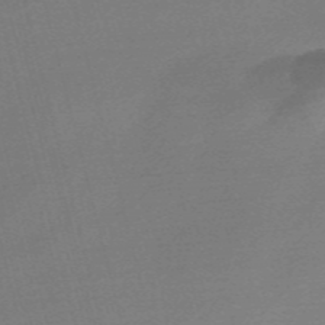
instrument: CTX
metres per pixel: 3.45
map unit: Nve
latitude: -56.9541
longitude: 63.2187
